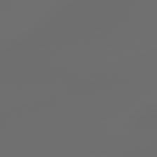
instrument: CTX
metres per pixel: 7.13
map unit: Hpe
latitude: 77.9717
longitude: -177.1214
